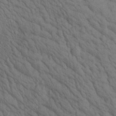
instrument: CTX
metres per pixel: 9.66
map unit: Aa
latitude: 22.5357
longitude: -138.7624
